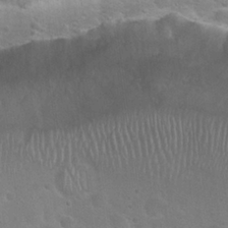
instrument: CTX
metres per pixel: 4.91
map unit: Hto
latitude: 23.9717
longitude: -50.6868
